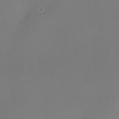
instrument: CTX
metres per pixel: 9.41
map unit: eHh
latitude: -23.4266
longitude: 14.8219
